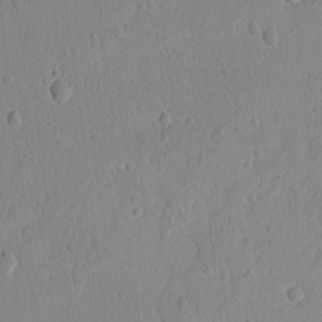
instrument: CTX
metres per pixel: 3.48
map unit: lAvf
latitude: -9.1998
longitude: -119.7449
